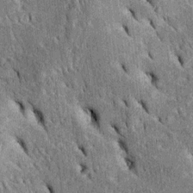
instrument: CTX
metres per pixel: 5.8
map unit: Htu
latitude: -2.6707
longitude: 151.8233
